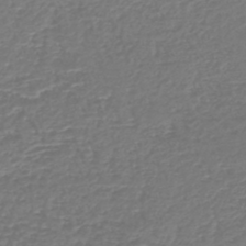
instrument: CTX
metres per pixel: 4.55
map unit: lHb
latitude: -43.7099
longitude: 70.0472
